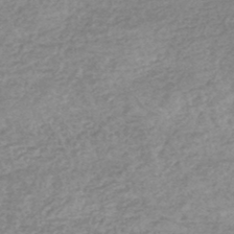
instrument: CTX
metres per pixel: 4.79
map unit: HNhu
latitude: -48.4251
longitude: 28.1417
